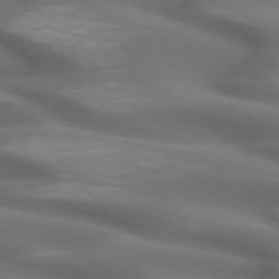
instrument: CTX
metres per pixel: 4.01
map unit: lApd
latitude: 72.4790
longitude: -51.3481
